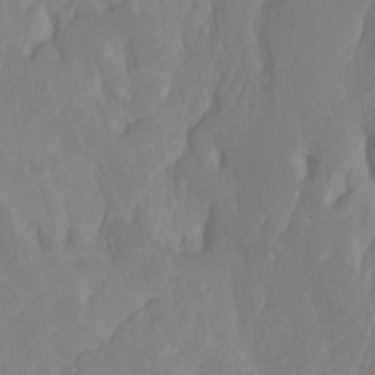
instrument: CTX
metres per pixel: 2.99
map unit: Nhu
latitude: -13.3132
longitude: -70.4979
